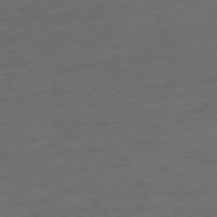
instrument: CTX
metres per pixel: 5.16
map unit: Ap
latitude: -74.1984
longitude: -75.1781
